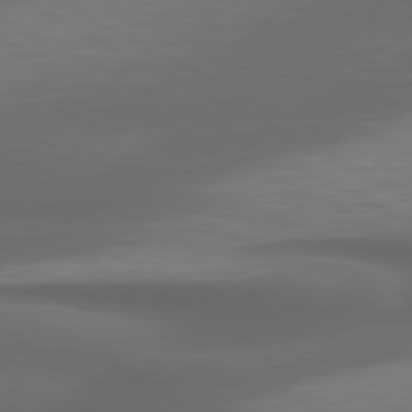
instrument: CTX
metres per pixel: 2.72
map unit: lApd
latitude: 79.6883
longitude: -119.8016
